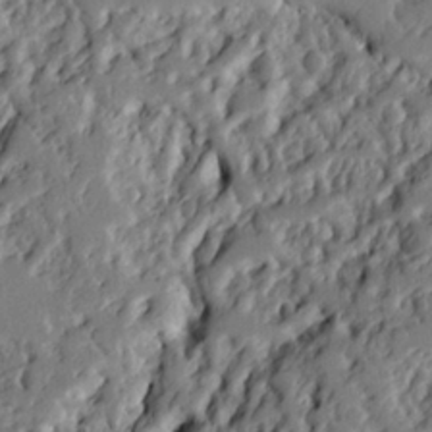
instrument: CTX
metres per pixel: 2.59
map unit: Ht
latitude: 9.3671
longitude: -78.1389
